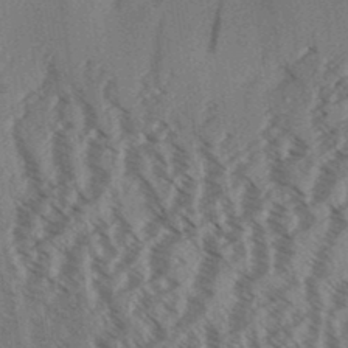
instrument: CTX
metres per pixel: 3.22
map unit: Aa
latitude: 31.3293
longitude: -139.0647
